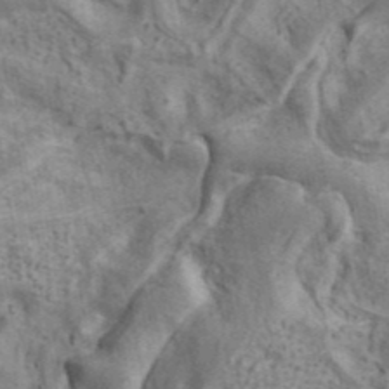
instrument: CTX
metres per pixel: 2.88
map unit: ANa
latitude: 41.4804
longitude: 16.3307
